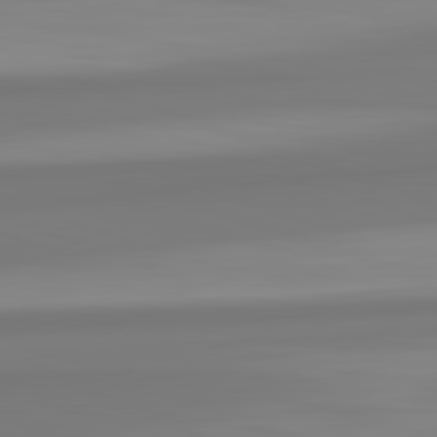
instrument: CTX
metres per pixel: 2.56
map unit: lApd
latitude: 82.7246
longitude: 173.9178
